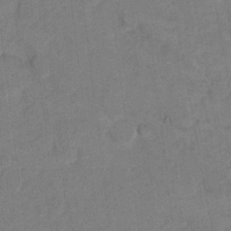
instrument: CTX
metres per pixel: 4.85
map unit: Hto
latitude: 8.4979
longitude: -35.7638
